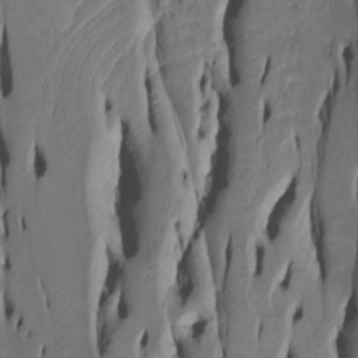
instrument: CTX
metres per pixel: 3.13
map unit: Htu
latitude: -5.3320
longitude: 150.8974
